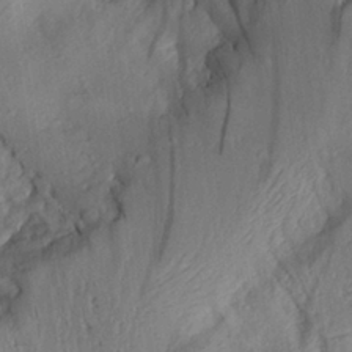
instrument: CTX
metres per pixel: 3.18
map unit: Aa
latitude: 28.4601
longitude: -132.8002
